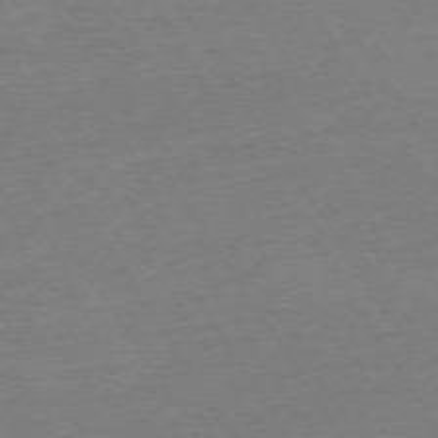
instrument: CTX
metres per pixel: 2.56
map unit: Ap
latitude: -73.8233
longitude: -86.0255
